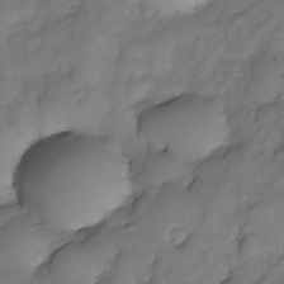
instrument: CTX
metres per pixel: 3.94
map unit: Nhe
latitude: -33.6344
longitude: -142.7813
